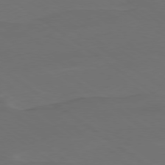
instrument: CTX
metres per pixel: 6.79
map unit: Ap
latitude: -79.3131
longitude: -61.6883
